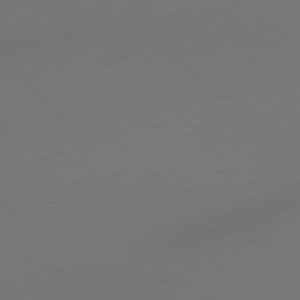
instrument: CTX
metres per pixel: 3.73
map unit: lApd
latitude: 78.9136
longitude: 175.1242
